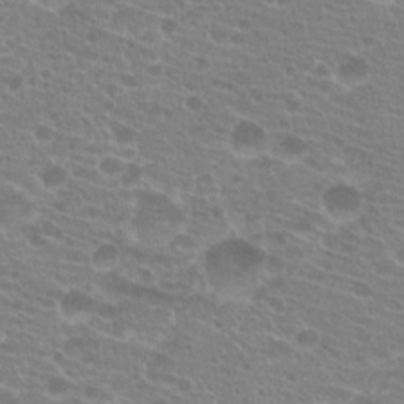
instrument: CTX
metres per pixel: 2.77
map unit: Hto
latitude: 21.2726
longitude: -40.4223
